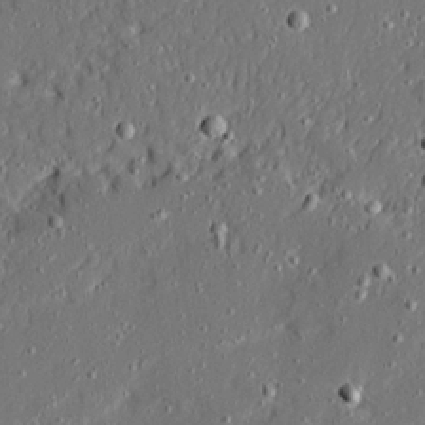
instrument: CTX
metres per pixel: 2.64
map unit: Ave
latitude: 20.5735
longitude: -127.8395
